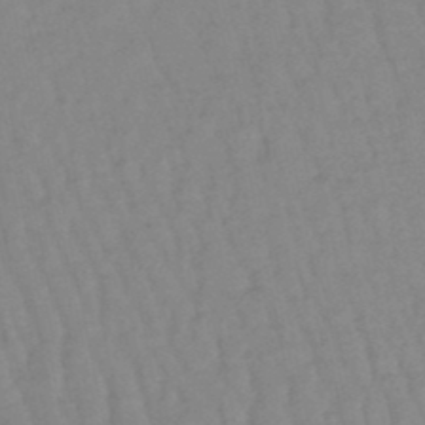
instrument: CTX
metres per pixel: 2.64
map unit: lHb
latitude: -48.3873
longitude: 77.3321
